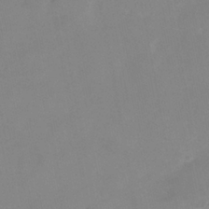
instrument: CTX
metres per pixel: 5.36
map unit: Nhu
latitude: -25.2754
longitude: -70.2711
